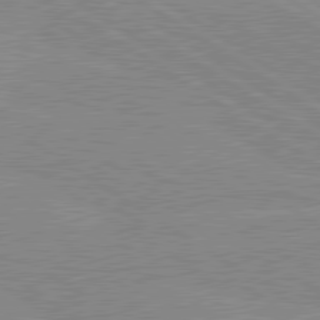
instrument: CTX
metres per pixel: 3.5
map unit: lApd
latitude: 80.0822
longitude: -125.1781
